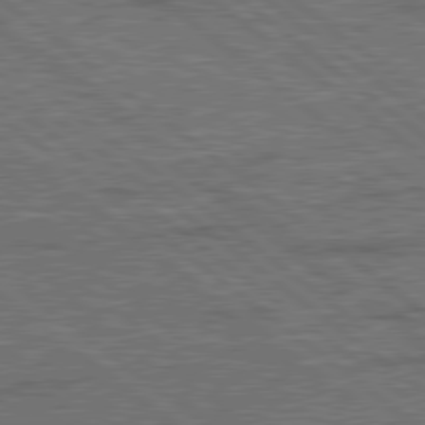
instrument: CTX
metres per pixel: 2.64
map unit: lApd
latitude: 79.0648
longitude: 174.4440
